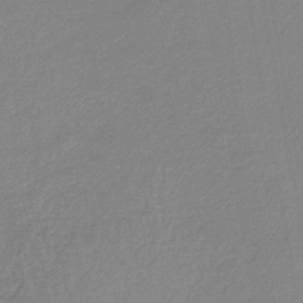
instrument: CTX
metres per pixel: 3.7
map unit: lHb
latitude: -44.0283
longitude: 66.2361
